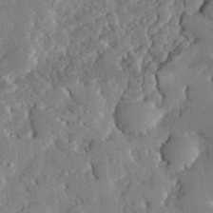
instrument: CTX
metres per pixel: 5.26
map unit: lHvf
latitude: 33.5938
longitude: -92.1766
